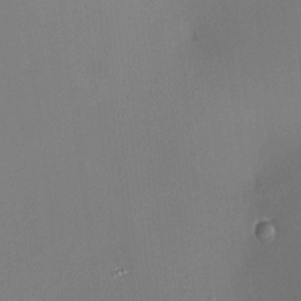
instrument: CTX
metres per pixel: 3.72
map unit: HNhu
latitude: 7.4048
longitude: 8.9919
